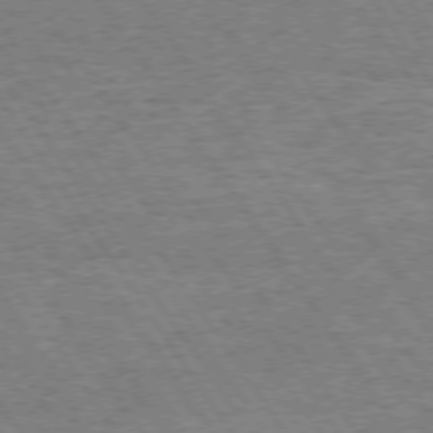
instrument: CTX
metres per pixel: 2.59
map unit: Hpe
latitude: 73.7072
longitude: -134.3278
